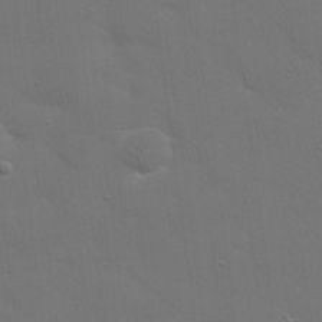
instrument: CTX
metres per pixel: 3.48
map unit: eHh
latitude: 19.7071
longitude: -66.8569
